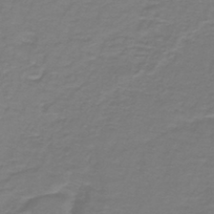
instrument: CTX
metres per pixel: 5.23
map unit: lHb
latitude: -42.6140
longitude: 56.6707
